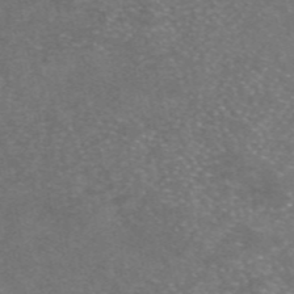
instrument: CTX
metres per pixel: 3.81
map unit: eAb
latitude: 46.7624
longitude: 115.4643
